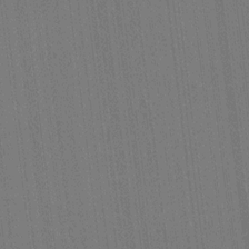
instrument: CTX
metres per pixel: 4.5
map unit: HNhu
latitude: 7.2726
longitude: 16.0094
